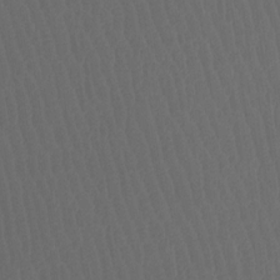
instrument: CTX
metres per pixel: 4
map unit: Htu
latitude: -11.6722
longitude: -73.6883
